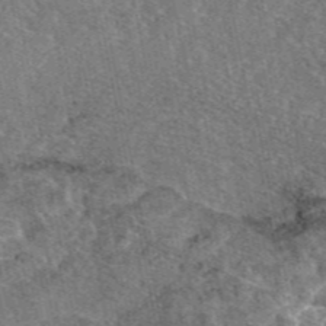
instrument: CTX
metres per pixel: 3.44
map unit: eAb
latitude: 46.8191
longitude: 106.9542
